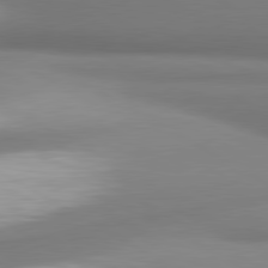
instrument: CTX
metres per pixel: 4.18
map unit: lApd
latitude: 80.6490
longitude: 178.7652
